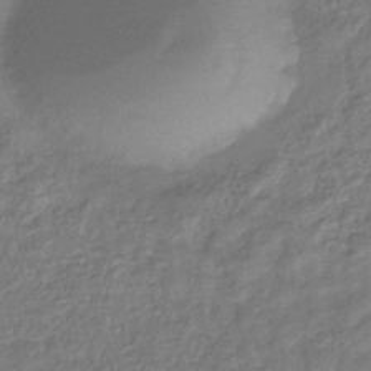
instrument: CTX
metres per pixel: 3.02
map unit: eHb
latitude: -36.1227
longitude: 80.8597
